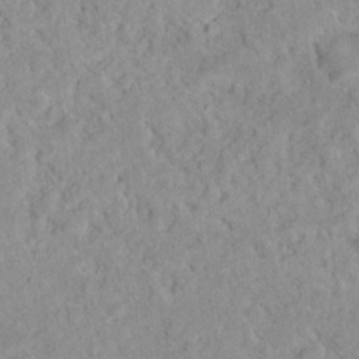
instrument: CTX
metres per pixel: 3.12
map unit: Nhu
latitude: 16.6491
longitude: -31.9339
